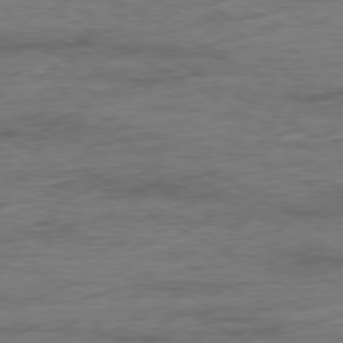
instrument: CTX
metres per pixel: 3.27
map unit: Ap
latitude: -79.7477
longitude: -83.3103
